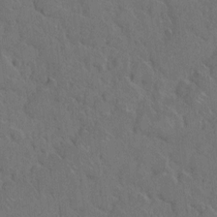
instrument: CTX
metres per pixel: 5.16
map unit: eHh
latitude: 7.4804
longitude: -62.8191
